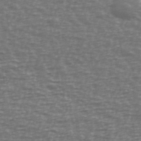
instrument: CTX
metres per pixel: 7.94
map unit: Ave
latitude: 38.8569
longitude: -113.4048
